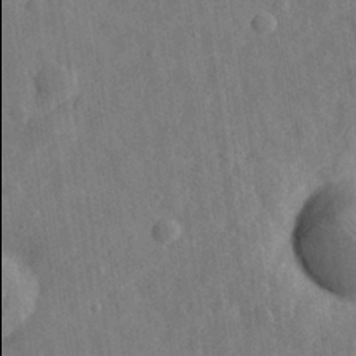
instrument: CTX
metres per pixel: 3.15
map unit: eHh
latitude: 31.5560
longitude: -77.9906
